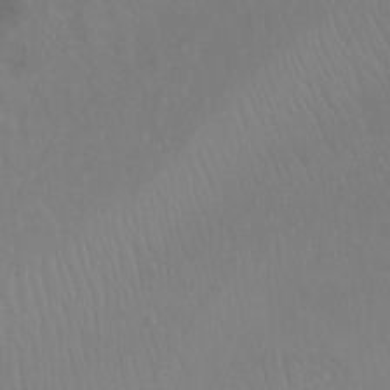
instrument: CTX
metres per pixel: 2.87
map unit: Ht
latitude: -9.1431
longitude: -34.1388
